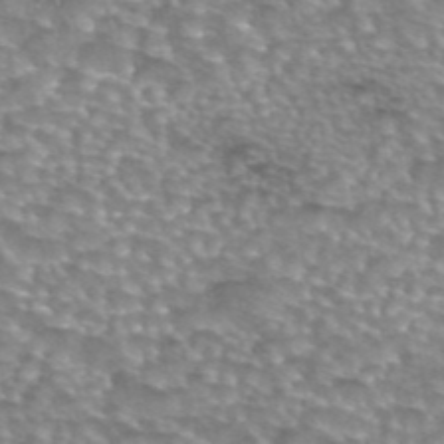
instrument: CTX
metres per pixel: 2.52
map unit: eAb
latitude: 44.2711
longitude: 104.0283
